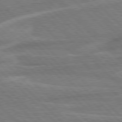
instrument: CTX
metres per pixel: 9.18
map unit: Hpe
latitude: 77.3103
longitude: -151.7638
